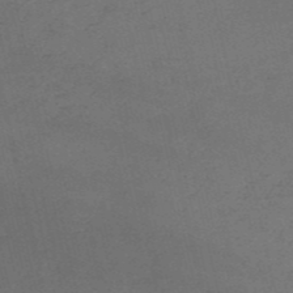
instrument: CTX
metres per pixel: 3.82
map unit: HNb
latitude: -53.5021
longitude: -41.9339
